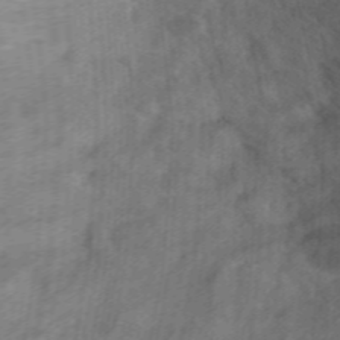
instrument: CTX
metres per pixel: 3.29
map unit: Hto
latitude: 9.5560
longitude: -35.7638
